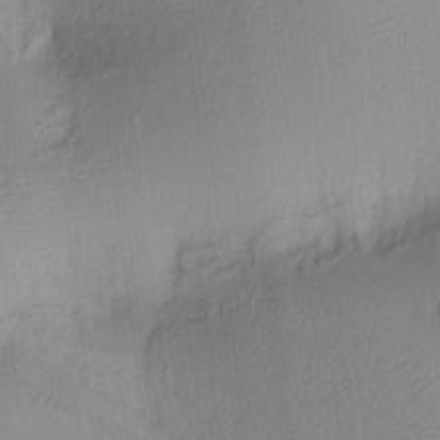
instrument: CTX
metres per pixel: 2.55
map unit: lAa
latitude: 4.0822
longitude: -112.5357
